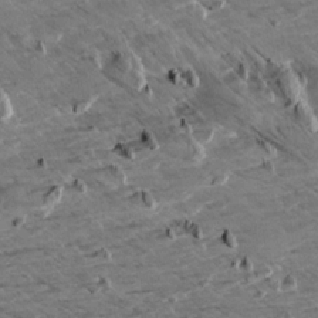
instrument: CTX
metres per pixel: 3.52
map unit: Aa
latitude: 9.9906
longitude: -140.0822
